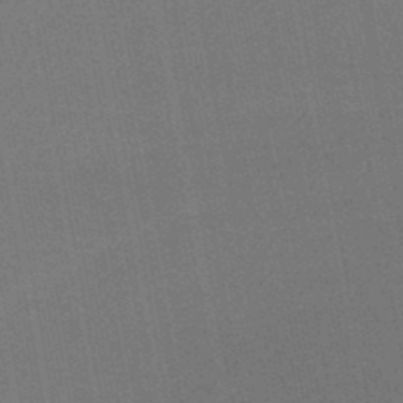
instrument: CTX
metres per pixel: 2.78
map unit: HNb
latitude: -46.8597
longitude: -39.3859
